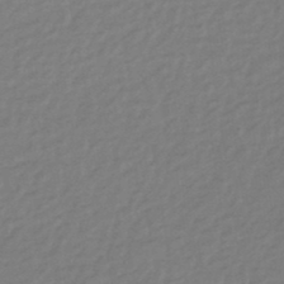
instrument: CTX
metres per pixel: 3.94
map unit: eHb
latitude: -44.3495
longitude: 89.4265
